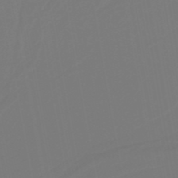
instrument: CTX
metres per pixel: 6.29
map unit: lHb
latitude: -38.2362
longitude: 55.8423
